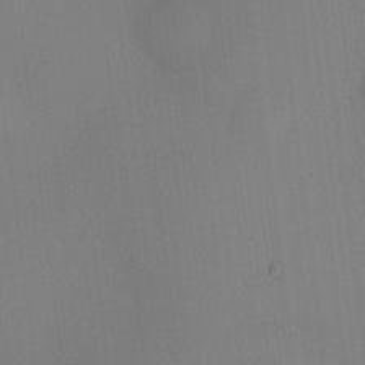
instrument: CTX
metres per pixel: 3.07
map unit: HNhu
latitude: 7.9150
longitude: 16.3873
